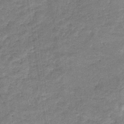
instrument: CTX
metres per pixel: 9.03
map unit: eHb
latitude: -36.6140
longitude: 77.0864
